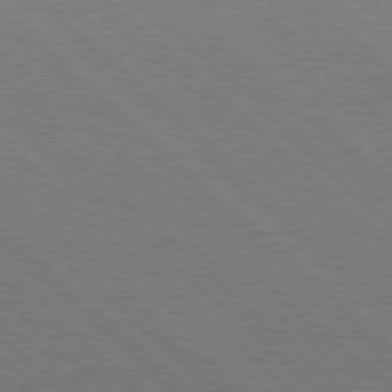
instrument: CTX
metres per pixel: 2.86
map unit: Hpe
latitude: 77.6882
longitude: -127.9528
